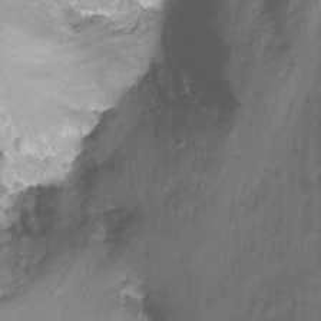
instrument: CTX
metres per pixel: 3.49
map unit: Nhu
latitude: -12.6519
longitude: -60.5357
